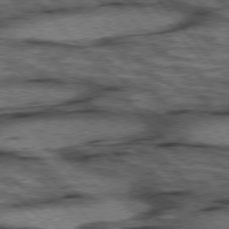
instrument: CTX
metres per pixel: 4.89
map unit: lApd
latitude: 75.8961
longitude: -49.5938
